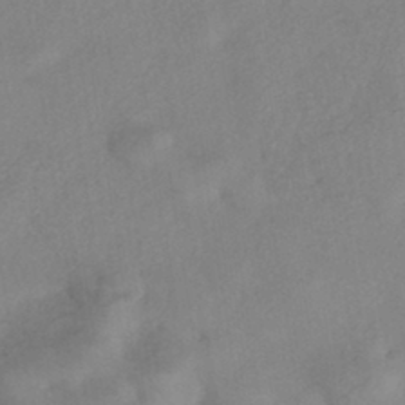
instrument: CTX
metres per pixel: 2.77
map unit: eHh
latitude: -41.5588
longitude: 119.1809
